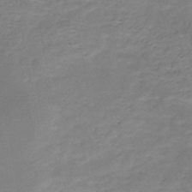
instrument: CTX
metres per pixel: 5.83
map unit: HNb
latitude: -49.3132
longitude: -39.2915
